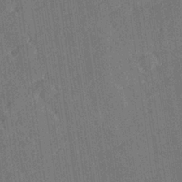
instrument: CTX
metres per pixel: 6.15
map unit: Hve
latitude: 27.1403
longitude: 144.2740
